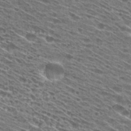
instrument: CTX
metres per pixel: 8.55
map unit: Hto
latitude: 29.2915
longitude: -46.0822
